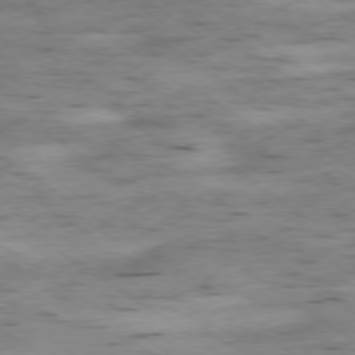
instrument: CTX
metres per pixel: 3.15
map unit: Ap
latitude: -78.1983
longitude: -71.1781
